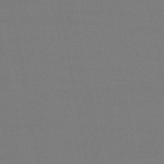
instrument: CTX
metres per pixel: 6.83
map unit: HNb
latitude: -47.4832
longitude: 58.2739
